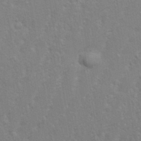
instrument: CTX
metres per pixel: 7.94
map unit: eHh
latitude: 34.3845
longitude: -133.2915
